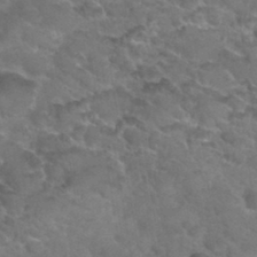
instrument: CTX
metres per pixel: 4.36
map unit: Hto
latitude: 31.8395
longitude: -50.0633
